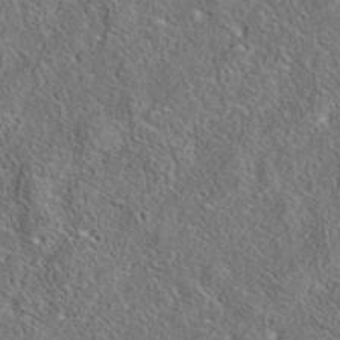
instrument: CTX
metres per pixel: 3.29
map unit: eAb
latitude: 37.0081
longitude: 113.2943
